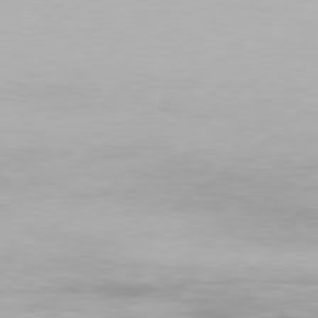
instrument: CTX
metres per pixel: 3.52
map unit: Hpe
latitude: 77.2537
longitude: -130.0255
